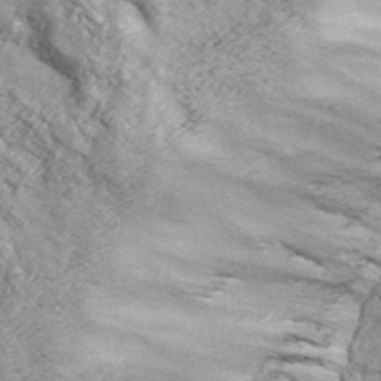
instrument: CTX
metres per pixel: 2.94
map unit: eHh
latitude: 43.4804
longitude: -89.9717
